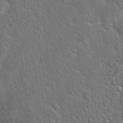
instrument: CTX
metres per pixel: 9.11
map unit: Hto
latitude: 21.4238
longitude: -51.7449
